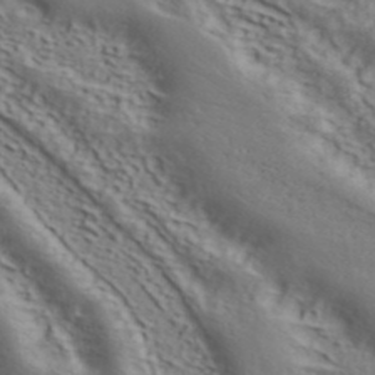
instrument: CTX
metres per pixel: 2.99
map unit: ANa
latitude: 42.3656
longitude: 50.8219
